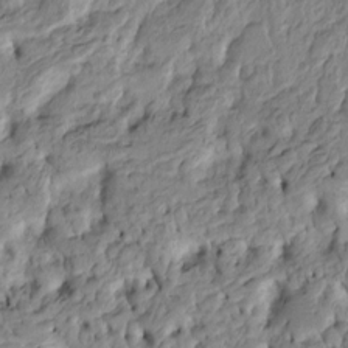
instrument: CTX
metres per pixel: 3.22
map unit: Htu
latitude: -4.0850
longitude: 156.4440
